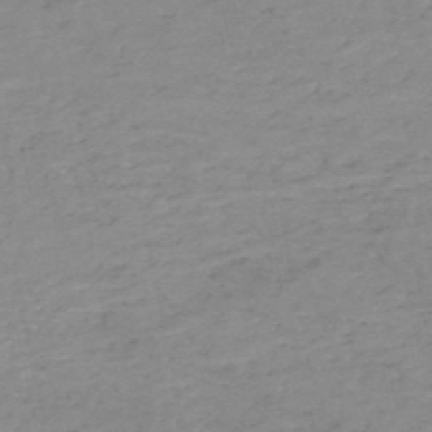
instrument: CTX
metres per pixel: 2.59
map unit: HNb
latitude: -51.7855
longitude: -51.6882
